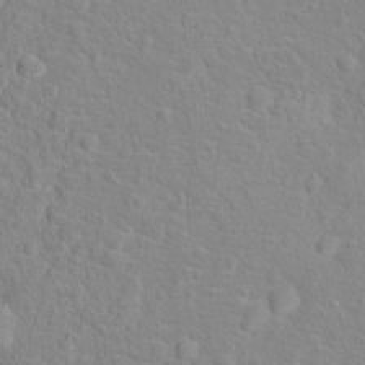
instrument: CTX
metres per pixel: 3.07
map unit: Hto
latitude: 16.6113
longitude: -41.7638
